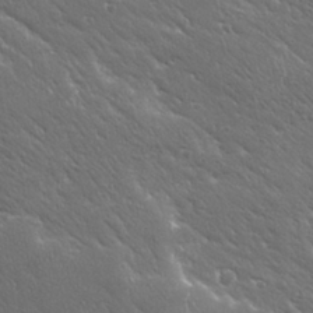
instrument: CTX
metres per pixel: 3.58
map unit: Ave
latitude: 19.3670
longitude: -137.6694
